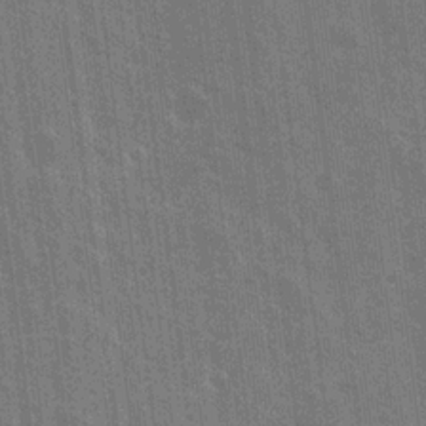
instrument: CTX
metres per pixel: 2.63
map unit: Nhu
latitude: 19.3670
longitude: -30.6680
